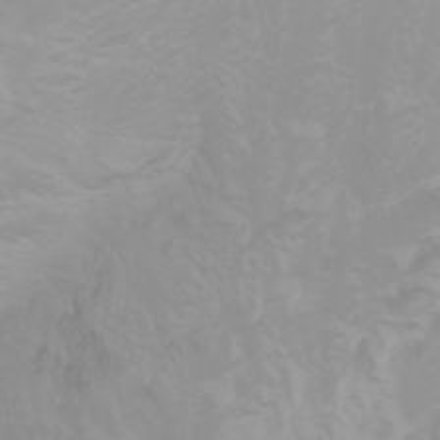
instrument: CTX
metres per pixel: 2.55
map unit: Nhu
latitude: -0.3685
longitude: -77.3670
